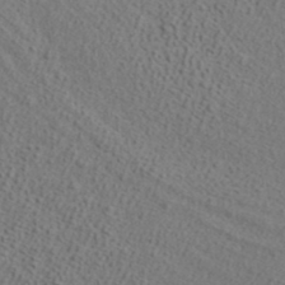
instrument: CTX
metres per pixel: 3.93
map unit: ANa
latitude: 38.0255
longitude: 20.1605
